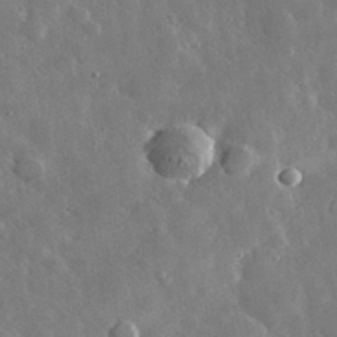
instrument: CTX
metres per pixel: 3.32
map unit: lHvf
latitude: 33.8583
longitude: -87.4048
